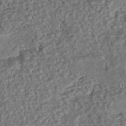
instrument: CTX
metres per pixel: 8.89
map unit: eHh
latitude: -43.2375
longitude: 121.0864
